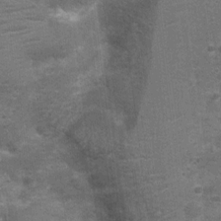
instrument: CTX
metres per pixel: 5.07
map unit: Nhu
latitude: 3.4615
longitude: -17.7449
